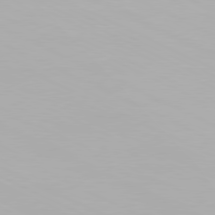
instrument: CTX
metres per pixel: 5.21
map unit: Hpe
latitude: -81.5588
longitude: 18.7841
